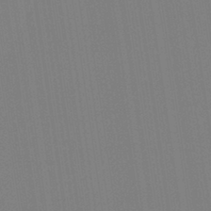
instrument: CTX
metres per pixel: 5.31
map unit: Aa
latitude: 33.5371
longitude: -142.6491
